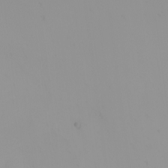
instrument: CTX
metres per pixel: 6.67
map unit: Nhu
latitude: -0.3496
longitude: -75.3293
